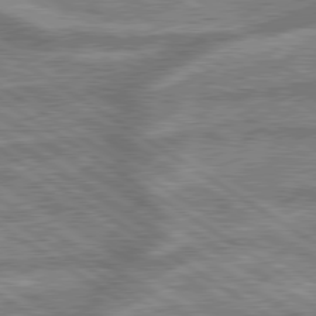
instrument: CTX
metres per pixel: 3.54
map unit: lApd
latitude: 79.4994
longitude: -170.3845
